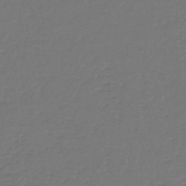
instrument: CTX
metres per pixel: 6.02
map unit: lHb
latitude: -43.1620
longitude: 62.4629
